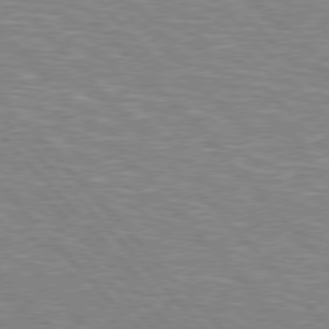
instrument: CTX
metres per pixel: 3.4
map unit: Hpe
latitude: 76.7813
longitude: -150.6868
